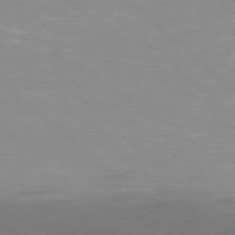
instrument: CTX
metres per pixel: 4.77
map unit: Hpe
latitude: 77.8961
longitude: -140.6112
